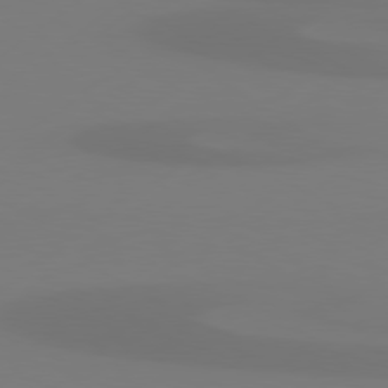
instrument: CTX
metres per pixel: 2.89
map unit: Hpe
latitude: 78.1389
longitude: -129.7827
